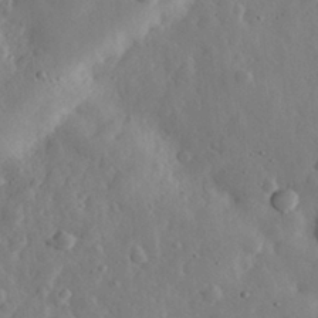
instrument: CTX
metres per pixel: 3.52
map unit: eHh
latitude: 30.1389
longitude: -77.7071
